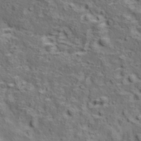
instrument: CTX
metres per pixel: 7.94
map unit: Ave
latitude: 11.4238
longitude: -104.9892
